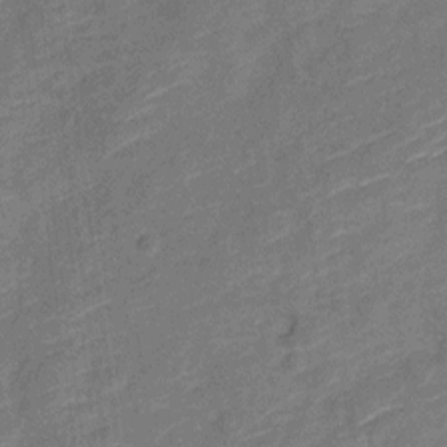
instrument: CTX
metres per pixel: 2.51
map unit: Nve
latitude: -18.6518
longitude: 108.4629
